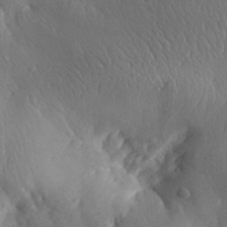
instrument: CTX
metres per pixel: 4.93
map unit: Aa
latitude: 30.6491
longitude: -143.7261
